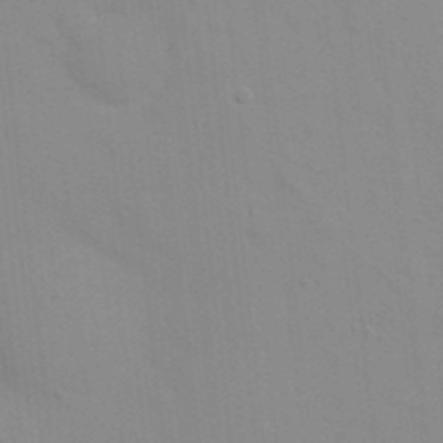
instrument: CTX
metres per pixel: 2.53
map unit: eHh
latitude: 21.4427
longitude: -64.1956
